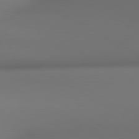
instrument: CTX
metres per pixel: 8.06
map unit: lApd
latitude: 81.0080
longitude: 137.1242
